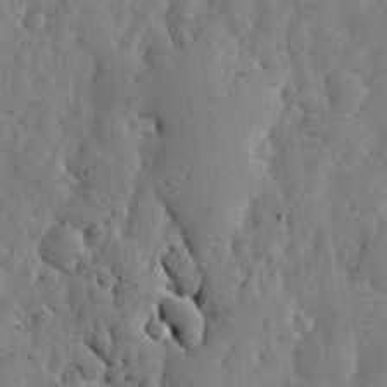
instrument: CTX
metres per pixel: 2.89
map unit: lHvf
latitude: 19.2537
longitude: -114.4223
